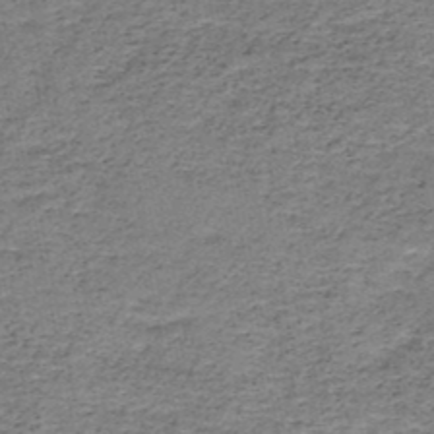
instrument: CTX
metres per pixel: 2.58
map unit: HNb
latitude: -48.7841
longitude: -39.8205
